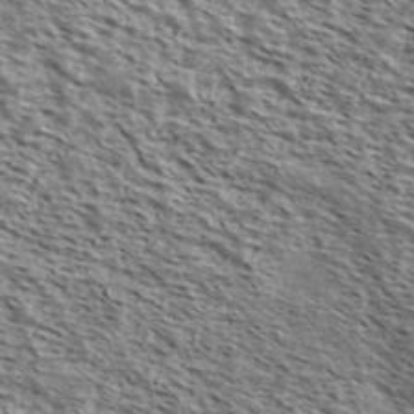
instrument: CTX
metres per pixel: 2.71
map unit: Ave
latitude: 38.1767
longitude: -108.8191
